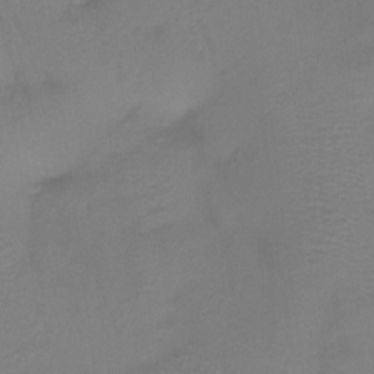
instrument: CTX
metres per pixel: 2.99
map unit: Htu
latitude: -13.1998
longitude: -49.2348
